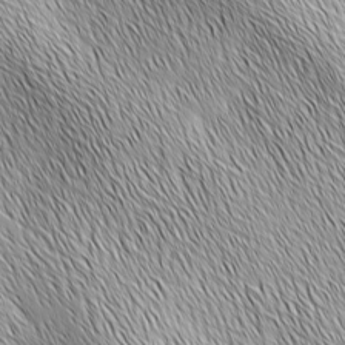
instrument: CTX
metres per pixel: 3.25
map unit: Ave
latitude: 2.2522
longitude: -114.1955
